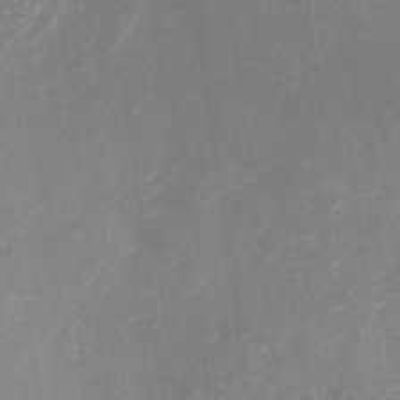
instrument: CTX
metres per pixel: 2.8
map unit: Nhu
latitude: -22.1039
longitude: -56.8946
